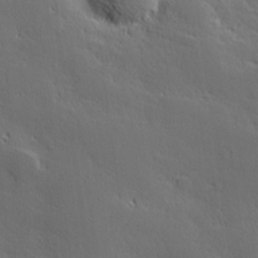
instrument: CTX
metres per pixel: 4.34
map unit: Hve
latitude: 27.0648
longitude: 144.0850
